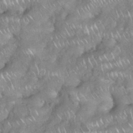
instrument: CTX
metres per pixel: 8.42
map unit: eHh
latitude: 38.7246
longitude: -58.3467
